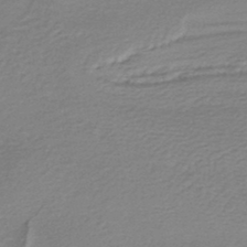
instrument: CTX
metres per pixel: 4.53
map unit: lHb
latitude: -44.8030
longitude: 74.8975
